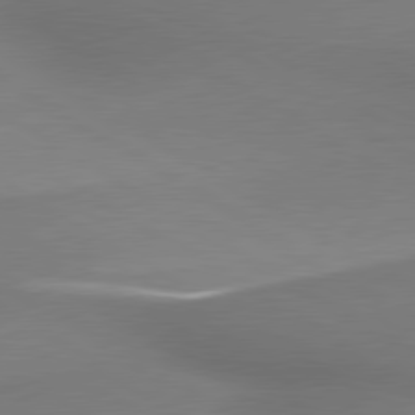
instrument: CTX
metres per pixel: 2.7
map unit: lApd
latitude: 79.8773
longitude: 177.5777
